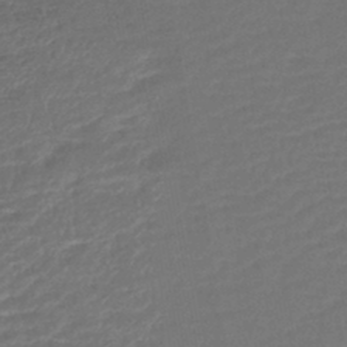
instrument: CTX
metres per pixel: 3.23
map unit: lHb
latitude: -43.0108
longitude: 76.4062
